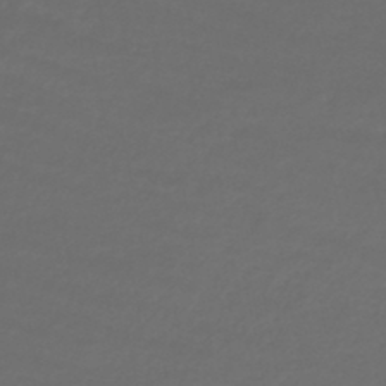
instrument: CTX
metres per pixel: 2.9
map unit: lHb
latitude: -43.8233
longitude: 69.4832
